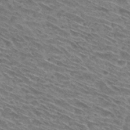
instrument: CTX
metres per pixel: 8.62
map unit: Hto
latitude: 30.5546
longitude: -45.8016
